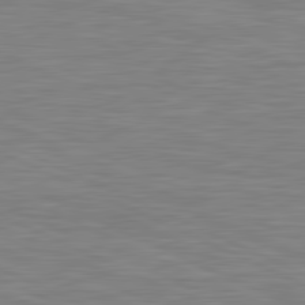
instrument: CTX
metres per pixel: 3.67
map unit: lApd
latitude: 81.3293
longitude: -170.4601
